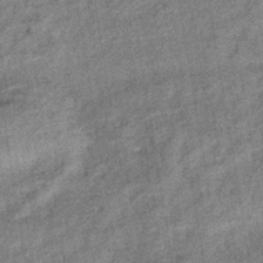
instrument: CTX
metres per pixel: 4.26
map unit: eHb
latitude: -38.7085
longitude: 79.3509
